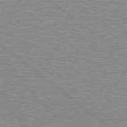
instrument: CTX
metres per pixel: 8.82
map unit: Hpe
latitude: 78.6113
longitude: -156.4034
